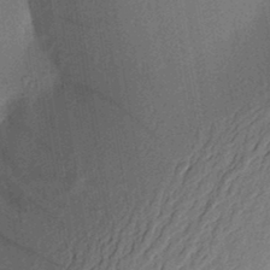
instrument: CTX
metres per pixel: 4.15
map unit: Aa
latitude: 23.2726
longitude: -150.4223
